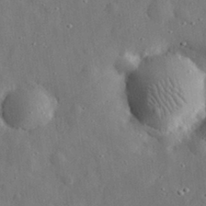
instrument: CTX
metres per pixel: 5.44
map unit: eHh
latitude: 30.8758
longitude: -74.5735
